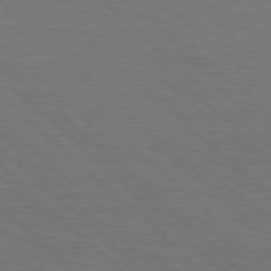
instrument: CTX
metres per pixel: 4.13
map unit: Hpe
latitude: 77.4615
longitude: -155.8394
